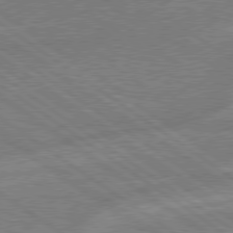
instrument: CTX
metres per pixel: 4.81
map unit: lApd
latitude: 78.9703
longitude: -164.9514
